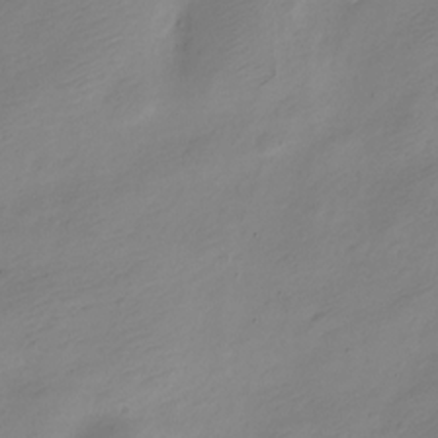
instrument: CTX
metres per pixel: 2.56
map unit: Nve
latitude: -22.4062
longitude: 106.0283
